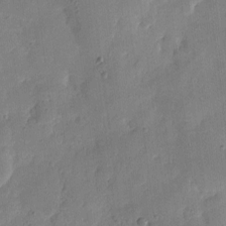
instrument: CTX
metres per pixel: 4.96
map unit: eHh
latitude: 7.7450
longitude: -71.9150
